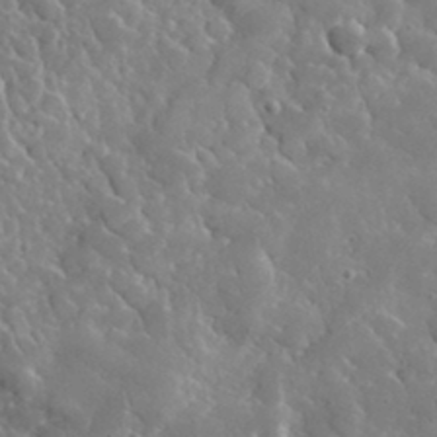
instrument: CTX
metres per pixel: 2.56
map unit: lHvf
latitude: 34.7057
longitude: -86.5168
